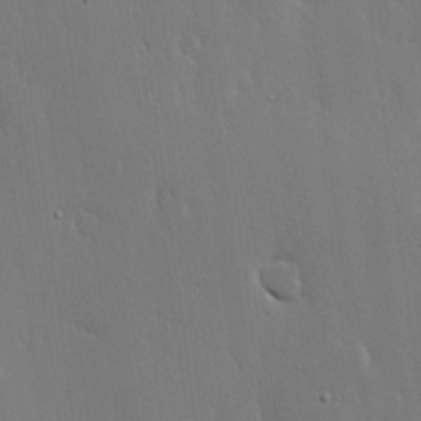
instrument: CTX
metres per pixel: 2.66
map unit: lHvf
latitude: 18.1955
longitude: -117.1214
